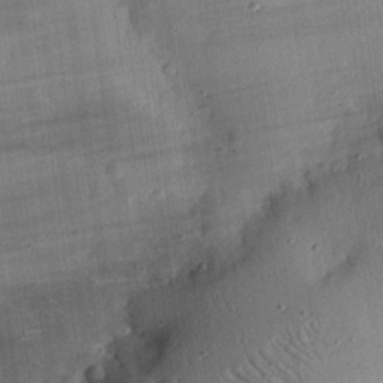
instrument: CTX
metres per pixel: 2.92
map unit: eHh
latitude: 24.1388
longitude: -91.0081
